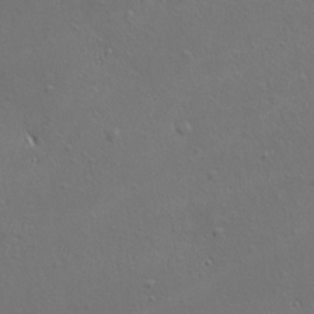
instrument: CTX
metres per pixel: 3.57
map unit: Ave
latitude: 22.5735
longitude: -136.1200
